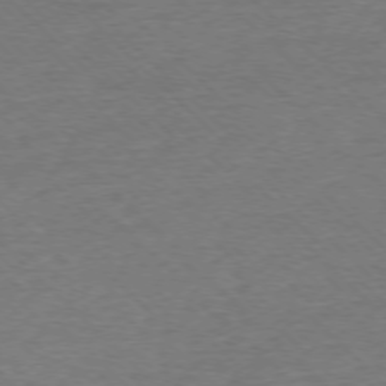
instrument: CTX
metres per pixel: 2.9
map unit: Ap
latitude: -76.6518
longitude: -93.7638
